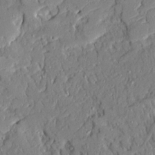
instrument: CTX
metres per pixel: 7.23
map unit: Ave
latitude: 21.6316
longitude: -128.4790
